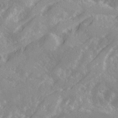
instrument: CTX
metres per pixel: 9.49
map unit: Ave
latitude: 21.1592
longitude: -130.4223
